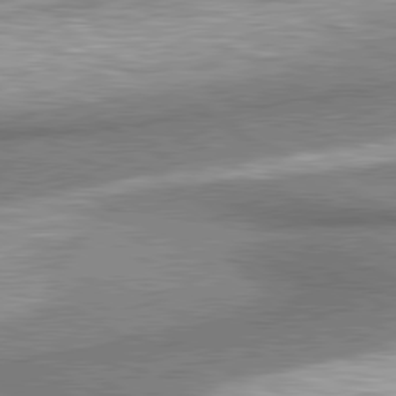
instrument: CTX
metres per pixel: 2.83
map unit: lApd
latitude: 80.6113
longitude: 164.4251
